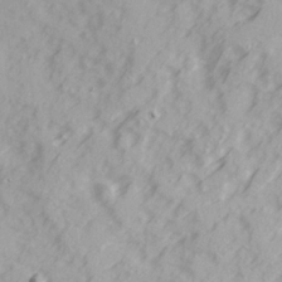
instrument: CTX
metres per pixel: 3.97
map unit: Ave
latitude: 22.1767
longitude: -132.0822
